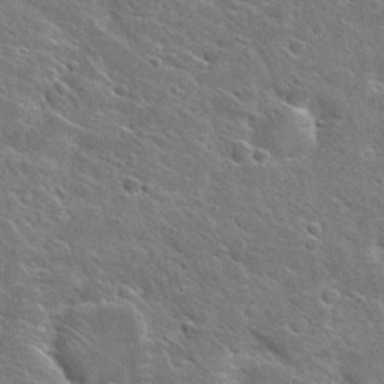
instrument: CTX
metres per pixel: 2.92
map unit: Hto
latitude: 28.2144
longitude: -45.3670
